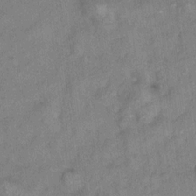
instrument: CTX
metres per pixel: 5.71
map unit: Hto
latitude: 7.8961
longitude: -37.2915
